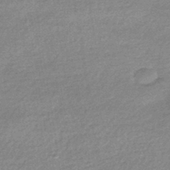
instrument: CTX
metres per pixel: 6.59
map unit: HNhu
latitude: -43.2564
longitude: 93.2187
